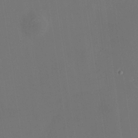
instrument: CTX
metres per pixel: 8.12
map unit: HNhu
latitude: 10.6491
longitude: 10.8597
